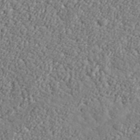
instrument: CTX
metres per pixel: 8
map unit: lHvf
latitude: 37.9528
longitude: -92.4034
